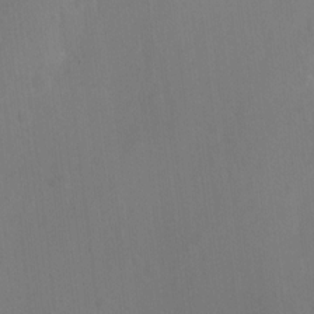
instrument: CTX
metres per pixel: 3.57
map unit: Hto
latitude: -6.4818
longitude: -49.0836
